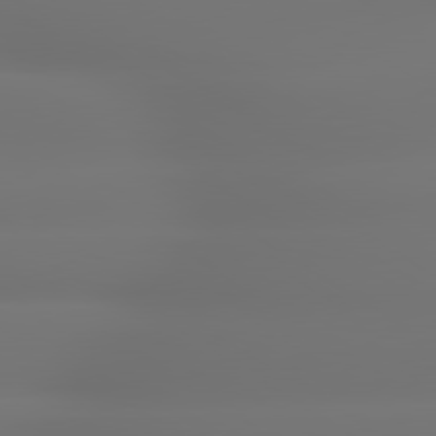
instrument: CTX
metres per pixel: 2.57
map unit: lApd
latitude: 79.4238
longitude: -137.4049
